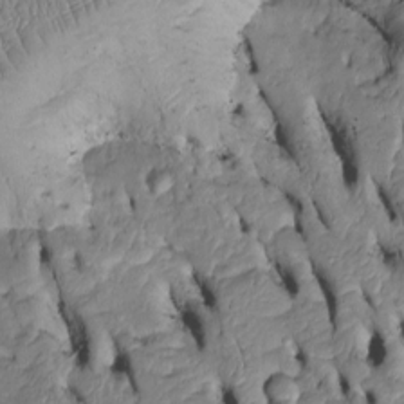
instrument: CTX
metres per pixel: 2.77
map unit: Htu
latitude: -6.4251
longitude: 154.8408
